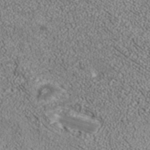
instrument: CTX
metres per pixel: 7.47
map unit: ANa
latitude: 37.1214
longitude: 15.9178
